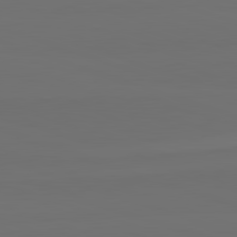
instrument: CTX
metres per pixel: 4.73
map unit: lApd
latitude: 82.5545
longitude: 144.5574
